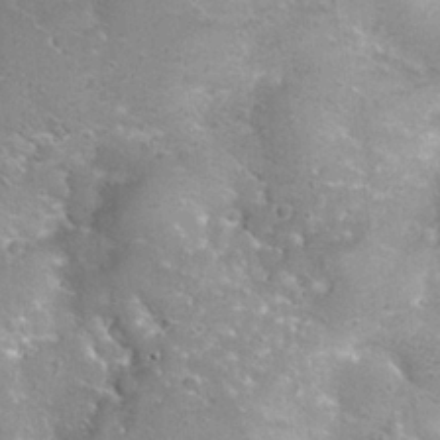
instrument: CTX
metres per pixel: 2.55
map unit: Hto
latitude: 22.8191
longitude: -48.7246
